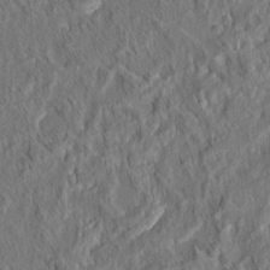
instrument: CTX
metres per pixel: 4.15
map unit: eHh
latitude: 6.2522
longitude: -76.5356
